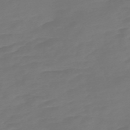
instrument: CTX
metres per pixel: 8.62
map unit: Nve
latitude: -58.1416
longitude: 56.4440
